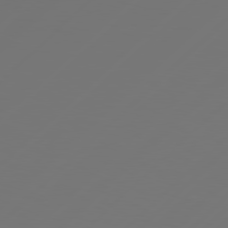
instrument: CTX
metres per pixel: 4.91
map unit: Hpe
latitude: 78.2334
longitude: 172.8408
